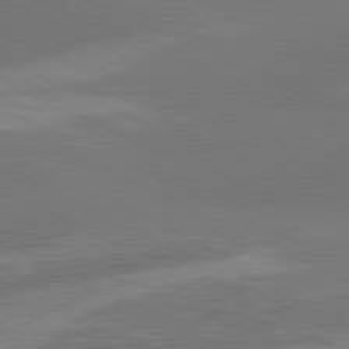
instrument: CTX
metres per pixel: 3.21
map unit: lApd
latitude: 81.0458
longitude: -165.5182
